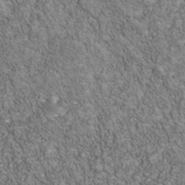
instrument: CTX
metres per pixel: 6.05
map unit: Nhu
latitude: -40.1228
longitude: -83.9150
